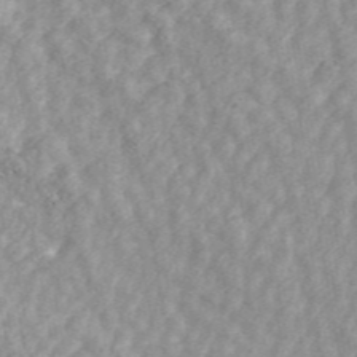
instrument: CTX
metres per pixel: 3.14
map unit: ANa
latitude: 46.5168
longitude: 26.1794
